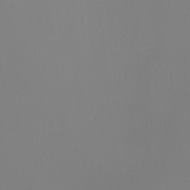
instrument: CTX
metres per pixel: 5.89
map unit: Nhu
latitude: -6.3306
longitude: -95.1403
